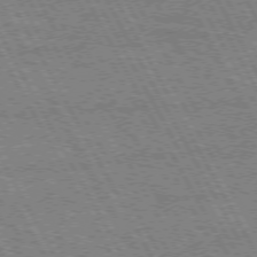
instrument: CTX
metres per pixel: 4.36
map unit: Hpe
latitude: 72.3279
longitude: -125.3859
